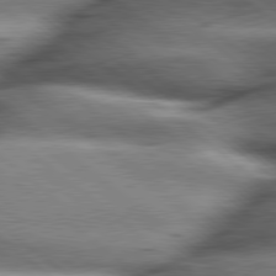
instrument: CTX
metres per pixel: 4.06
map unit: lApd
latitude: 79.8017
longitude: -139.8205
